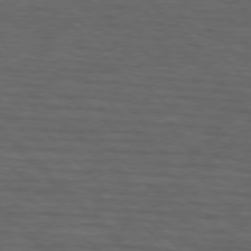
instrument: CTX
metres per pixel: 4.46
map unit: lApd
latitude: 75.4238
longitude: -82.9324
